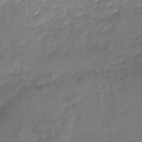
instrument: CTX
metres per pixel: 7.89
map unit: Nhu
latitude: -17.4833
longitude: -57.5182
